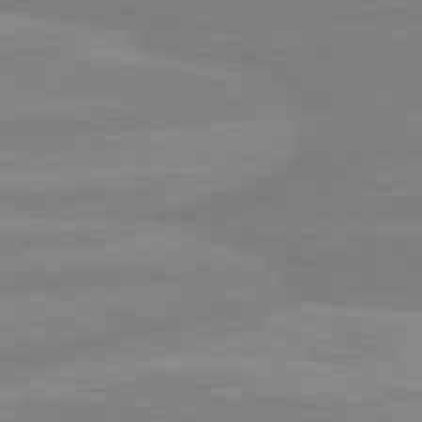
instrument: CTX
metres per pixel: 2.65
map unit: lApd
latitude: 80.6301
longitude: -168.9703
